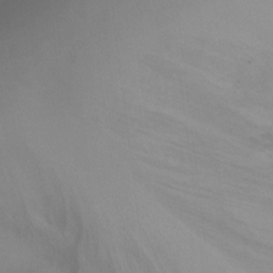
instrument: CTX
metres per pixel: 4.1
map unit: Ht
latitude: -8.7841
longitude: -28.7813
